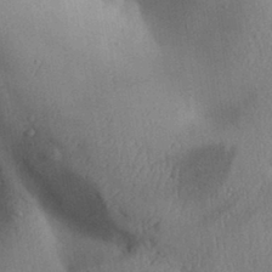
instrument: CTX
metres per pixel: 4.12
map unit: Aa
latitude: 31.8017
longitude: -145.3481
